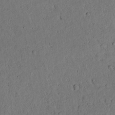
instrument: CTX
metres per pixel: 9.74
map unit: lAvf
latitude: 4.3089
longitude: 169.2753
